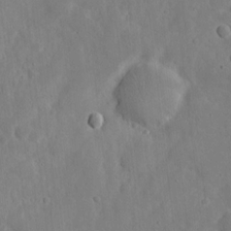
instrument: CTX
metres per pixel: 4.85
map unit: eHh
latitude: 7.1403
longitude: -70.5735
